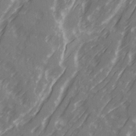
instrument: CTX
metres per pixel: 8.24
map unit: Ave
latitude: 20.4601
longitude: -131.6694
